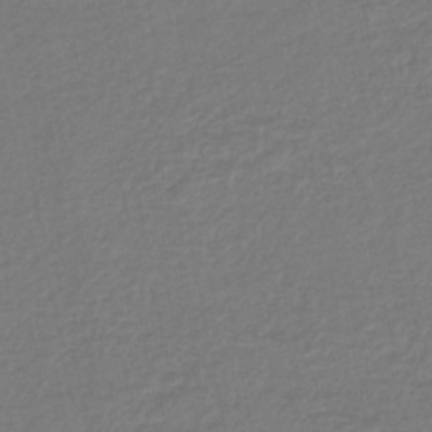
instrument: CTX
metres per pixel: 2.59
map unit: lHb
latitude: -41.7100
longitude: 76.5385
